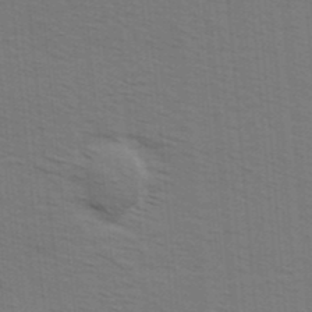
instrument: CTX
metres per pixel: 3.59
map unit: Ave
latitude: 14.1956
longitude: -102.4601
